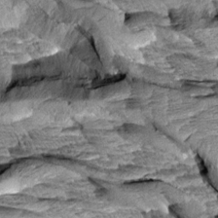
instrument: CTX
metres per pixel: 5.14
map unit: Aa
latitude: 7.9528
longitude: -132.9703
